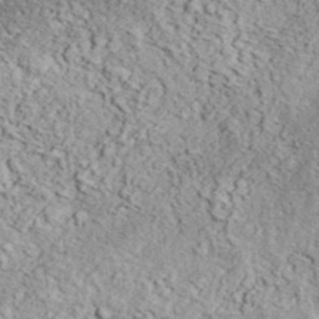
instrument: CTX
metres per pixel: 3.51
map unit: eHh
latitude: 37.7639
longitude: -80.6490
